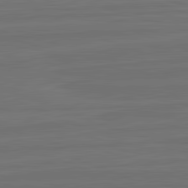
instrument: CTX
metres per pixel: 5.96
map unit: lApd
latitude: 82.5545
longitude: -179.7639
